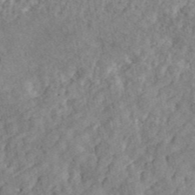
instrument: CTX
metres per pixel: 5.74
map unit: ANa
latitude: 45.3859
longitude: 46.5951
